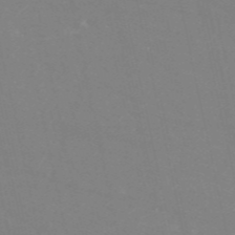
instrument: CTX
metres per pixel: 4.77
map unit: HNb
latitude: -54.5763
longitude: -37.8584
